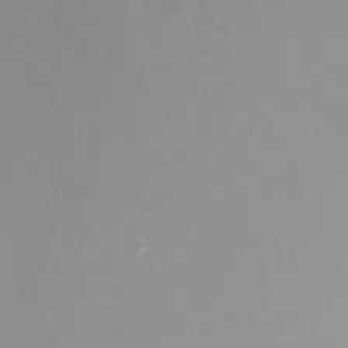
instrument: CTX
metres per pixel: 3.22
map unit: Nhu
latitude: -8.5196
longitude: -80.6679
